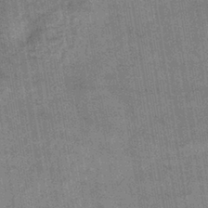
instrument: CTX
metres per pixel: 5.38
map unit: lHb
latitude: -40.1228
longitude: 74.5574
